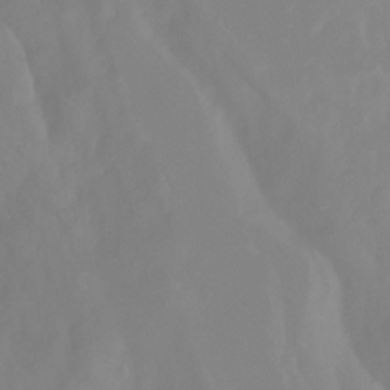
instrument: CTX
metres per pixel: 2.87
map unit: Aa
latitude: -13.2565
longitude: -58.9514
